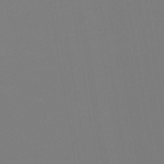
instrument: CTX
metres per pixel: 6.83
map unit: lHb
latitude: -46.2739
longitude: 70.8786
